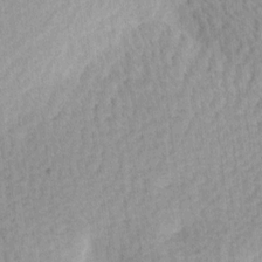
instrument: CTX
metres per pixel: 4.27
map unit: Ave
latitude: 11.1592
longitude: -107.3671
